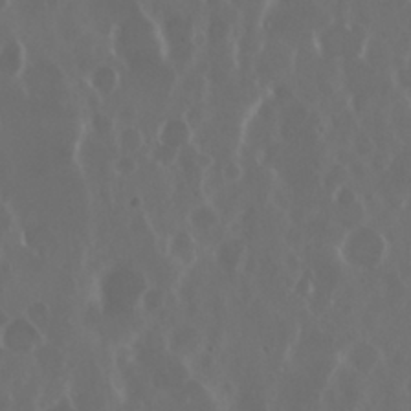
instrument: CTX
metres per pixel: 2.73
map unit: Nhu
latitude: 29.7638
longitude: -60.2900
